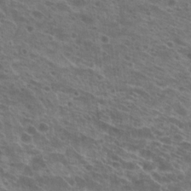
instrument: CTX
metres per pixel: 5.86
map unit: Hto
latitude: 22.2711
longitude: -39.8772
